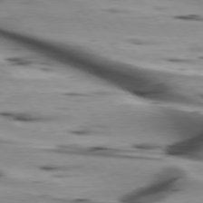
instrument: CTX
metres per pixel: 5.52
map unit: lApd
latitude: 75.6127
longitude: -65.3293
